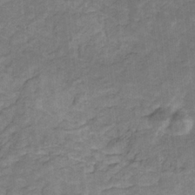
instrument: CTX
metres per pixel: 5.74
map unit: lHb
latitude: -31.1053
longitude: 66.0661
